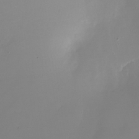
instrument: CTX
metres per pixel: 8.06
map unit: Nhu
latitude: -28.3684
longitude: -79.2915
